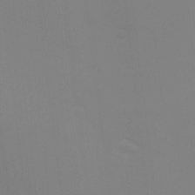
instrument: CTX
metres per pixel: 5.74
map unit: eHh
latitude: -2.6707
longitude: -80.4412
